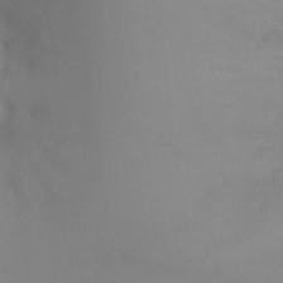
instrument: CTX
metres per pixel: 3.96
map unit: Ht
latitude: -8.7652
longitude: -32.2900
